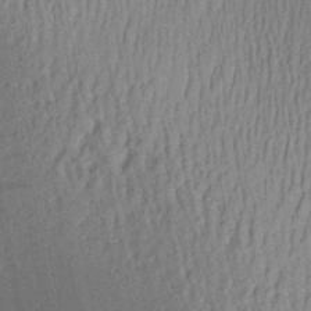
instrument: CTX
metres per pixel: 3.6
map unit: Aa
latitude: 28.0255
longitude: -137.6127
